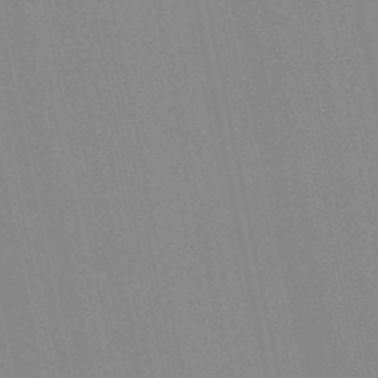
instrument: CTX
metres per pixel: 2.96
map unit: lHb
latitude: -49.7667
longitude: 69.1998
